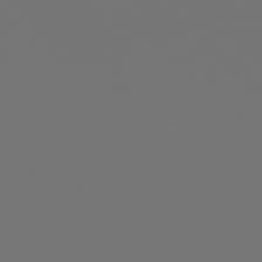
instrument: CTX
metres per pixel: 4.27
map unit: Hpe
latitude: 75.1592
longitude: -126.7624
